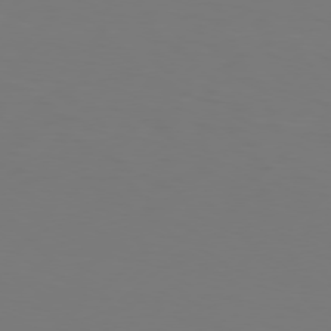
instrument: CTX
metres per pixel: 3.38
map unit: Hpe
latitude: 76.0255
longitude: -131.7072
